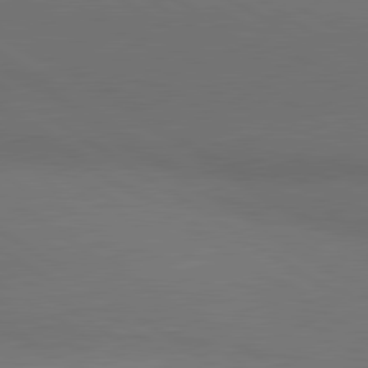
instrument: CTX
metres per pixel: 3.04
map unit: lApd
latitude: 80.8758
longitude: 161.1620
